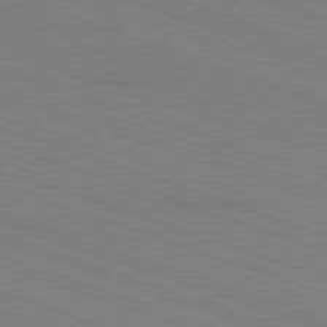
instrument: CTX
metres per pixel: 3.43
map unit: Ap
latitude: -81.5777
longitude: -72.8380
